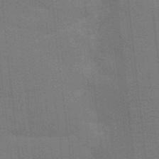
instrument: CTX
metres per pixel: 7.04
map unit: Aa
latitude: 33.6127
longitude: -143.2915
